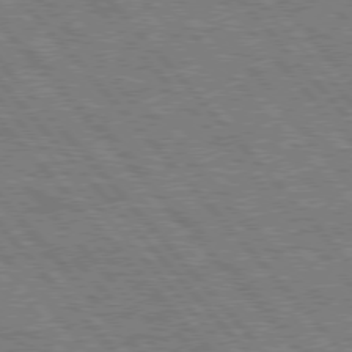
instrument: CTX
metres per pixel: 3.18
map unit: Hpe
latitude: 76.4790
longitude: -150.4223
